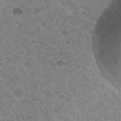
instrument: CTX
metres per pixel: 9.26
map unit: Hto
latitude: 34.6301
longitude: -49.5938
